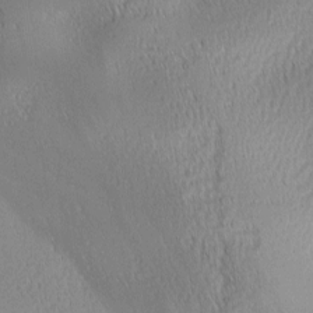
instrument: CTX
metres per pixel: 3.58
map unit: lAa
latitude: 0.6112
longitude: -116.4790
